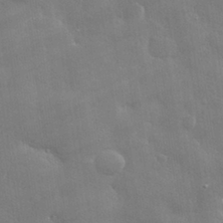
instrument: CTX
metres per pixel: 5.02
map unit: lHvf
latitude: 31.4427
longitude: -93.1214
